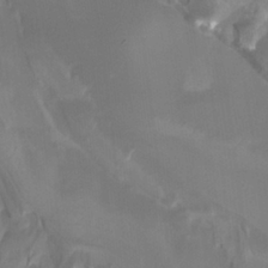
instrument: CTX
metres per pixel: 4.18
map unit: HNhu
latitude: -27.2375
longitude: 74.4629
